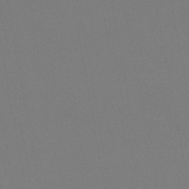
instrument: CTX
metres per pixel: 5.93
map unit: lHb
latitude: -47.2376
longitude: 68.5384
